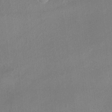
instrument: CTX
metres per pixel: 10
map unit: Ht
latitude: -12.0472
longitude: -20.9702
